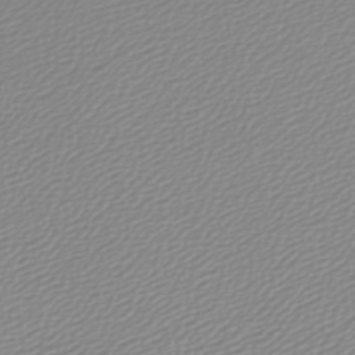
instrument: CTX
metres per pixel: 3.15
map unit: lHb
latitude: -44.3306
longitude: 65.0676
